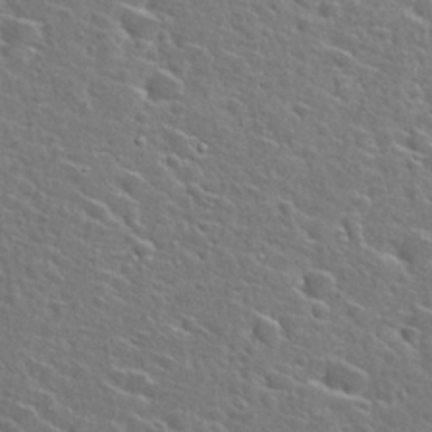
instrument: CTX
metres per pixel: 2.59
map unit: Hto
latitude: 27.5182
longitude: -46.9325
